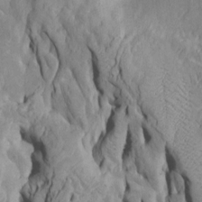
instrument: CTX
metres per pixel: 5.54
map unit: Htu
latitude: -5.8233
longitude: 151.8800
